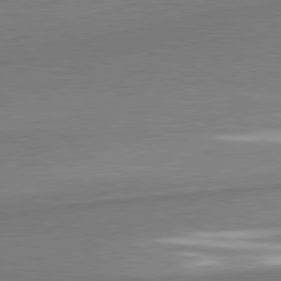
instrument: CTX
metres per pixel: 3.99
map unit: lApd
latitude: 80.6868
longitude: 166.6896
